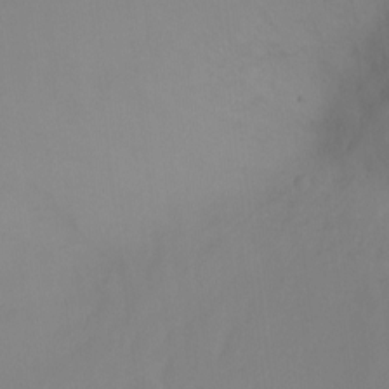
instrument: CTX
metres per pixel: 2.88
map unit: Ht
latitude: -4.8597
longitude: -24.9891
